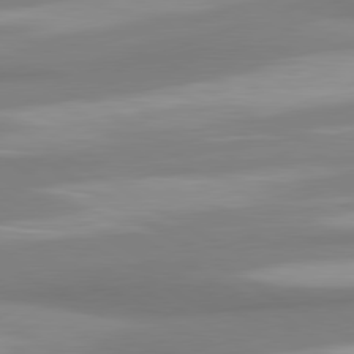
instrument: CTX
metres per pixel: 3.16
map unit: lApd
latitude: 80.5924
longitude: 175.1998
